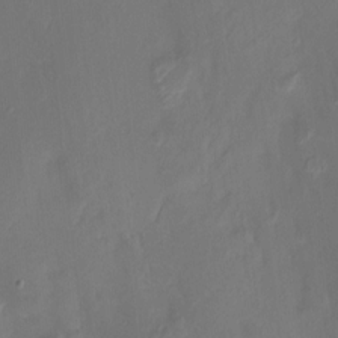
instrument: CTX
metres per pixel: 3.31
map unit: Htu
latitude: -14.1039
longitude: -45.5182
